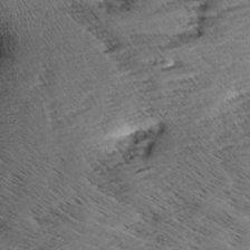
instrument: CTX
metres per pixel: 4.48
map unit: Aa
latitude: 8.1767
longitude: -140.7813
